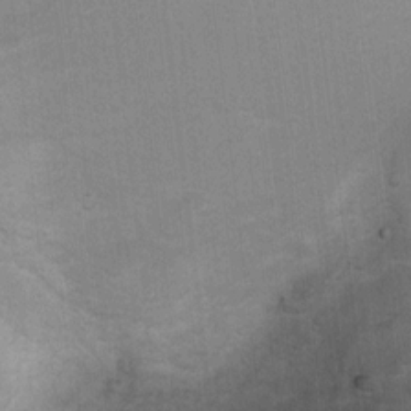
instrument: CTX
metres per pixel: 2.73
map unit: Hto
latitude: 7.8583
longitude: -30.5357
